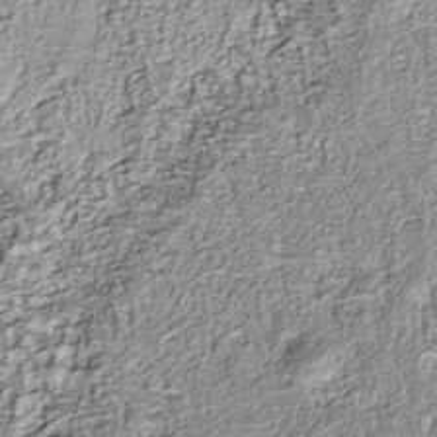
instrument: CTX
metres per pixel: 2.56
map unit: Nhu
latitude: -40.3684
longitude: -84.0633
